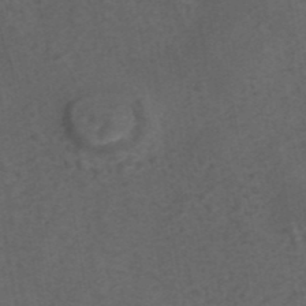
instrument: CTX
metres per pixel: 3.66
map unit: eAb
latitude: 43.5938
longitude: 106.1417
